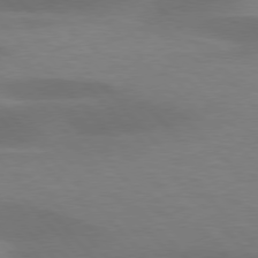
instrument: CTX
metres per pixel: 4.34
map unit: lApd
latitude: 76.8191
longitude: -58.9514
